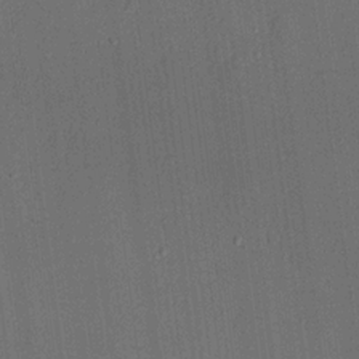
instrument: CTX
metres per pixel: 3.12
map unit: lHvf
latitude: 20.9325
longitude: 144.3873
